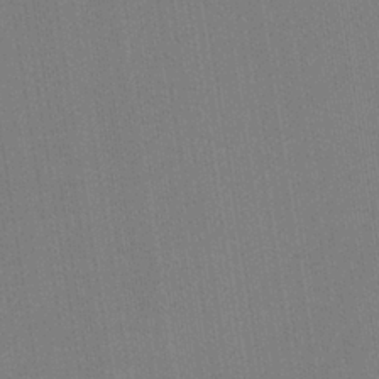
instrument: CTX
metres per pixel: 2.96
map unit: HNb
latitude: -35.3699
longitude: 54.8786
